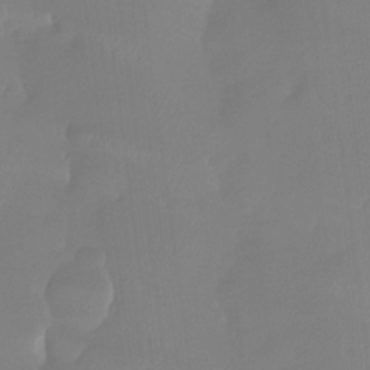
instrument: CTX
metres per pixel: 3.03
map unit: Ht
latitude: -14.4251
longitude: -53.8584
